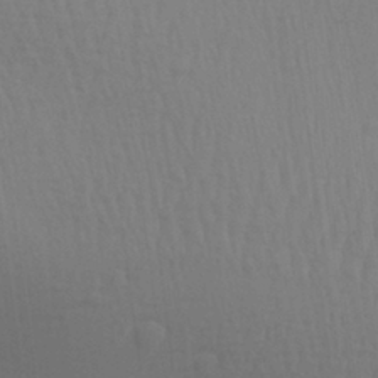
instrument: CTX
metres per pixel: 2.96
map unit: Aa
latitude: 28.5357
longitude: -139.8016
